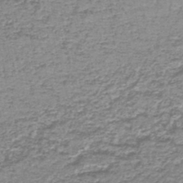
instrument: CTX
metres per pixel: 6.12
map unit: lHb
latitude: -44.1228
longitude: 57.3698
